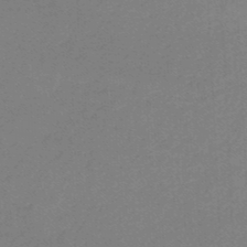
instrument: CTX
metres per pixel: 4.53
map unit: lHb
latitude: -46.2172
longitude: 63.7666
